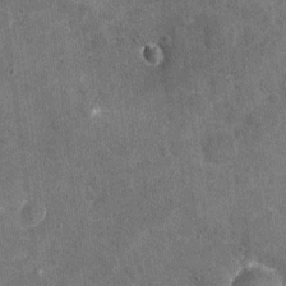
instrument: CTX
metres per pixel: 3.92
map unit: Nhu
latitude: -17.7289
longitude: -56.3467
